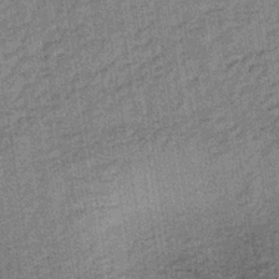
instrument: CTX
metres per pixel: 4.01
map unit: lHb
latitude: -38.7274
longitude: 60.2551
